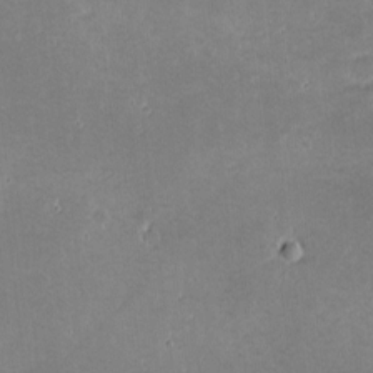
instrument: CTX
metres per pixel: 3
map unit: eHh
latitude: -1.3132
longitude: -85.8583
